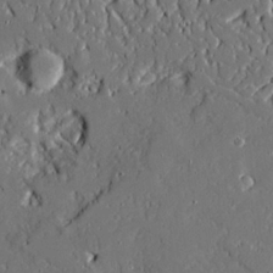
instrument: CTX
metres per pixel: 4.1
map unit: Ave
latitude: 20.4223
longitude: -127.9150
